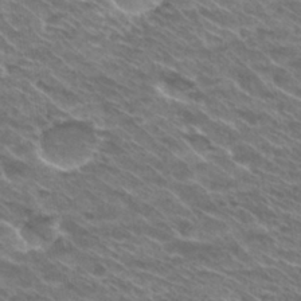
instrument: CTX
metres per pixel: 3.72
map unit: Hto
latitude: 30.1956
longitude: -42.9136
